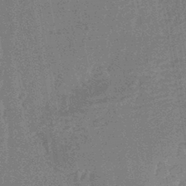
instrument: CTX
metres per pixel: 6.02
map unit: HNhu
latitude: -43.5588
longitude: 99.0675
